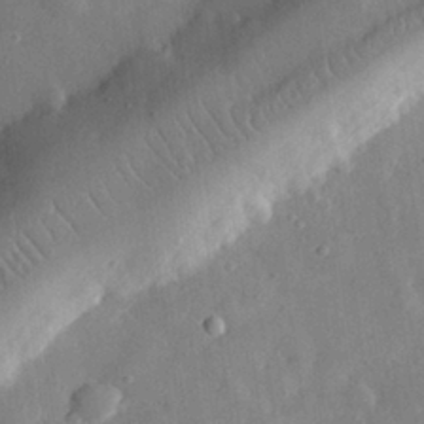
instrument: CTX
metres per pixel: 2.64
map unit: eHh
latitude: 29.5560
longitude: -78.0255
